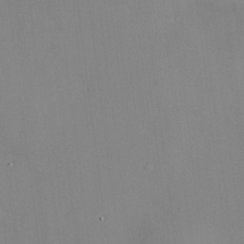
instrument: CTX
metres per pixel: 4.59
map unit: HNhu
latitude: 13.9528
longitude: 13.8989
